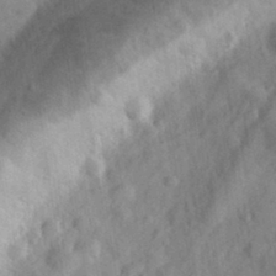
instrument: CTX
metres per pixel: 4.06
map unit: eHh
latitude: 31.2159
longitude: -70.5357
